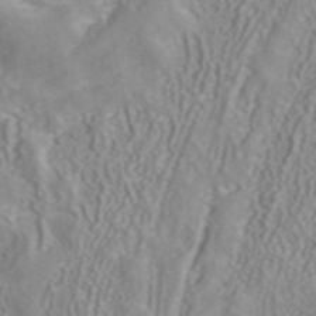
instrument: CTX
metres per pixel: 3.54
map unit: ANa
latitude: 41.0647
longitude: 34.4818
